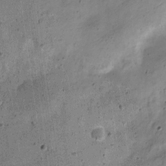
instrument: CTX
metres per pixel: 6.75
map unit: Nve
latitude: -23.5966
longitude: 106.6519
